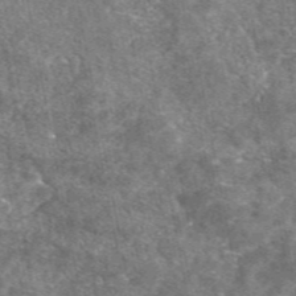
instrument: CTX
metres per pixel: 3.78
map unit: eAb
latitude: 47.0648
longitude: 121.9745
